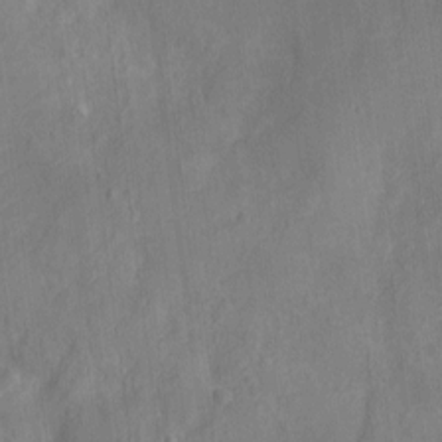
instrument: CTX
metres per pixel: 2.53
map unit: Ht
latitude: -11.6533
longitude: -25.3670
